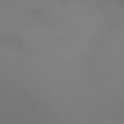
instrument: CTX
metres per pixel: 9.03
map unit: Ht
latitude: -5.6722
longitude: -24.8569
